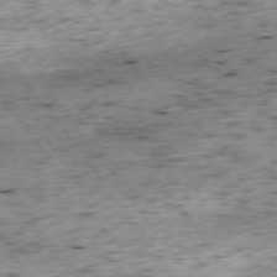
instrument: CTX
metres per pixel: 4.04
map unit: Ap
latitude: -74.1795
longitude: -73.3104
